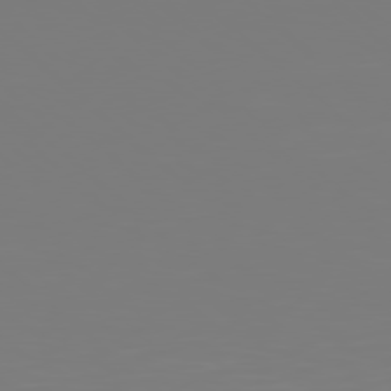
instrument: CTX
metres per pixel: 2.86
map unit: Hpe
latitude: 77.7638
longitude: -138.0444
